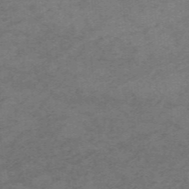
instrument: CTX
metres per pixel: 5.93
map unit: HNb
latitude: -55.5021
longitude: -46.1956
